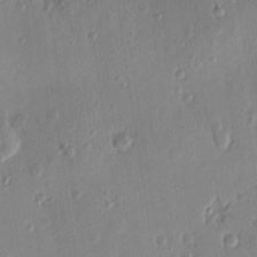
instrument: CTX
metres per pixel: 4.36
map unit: Htu
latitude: 1.5182
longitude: -178.2901
